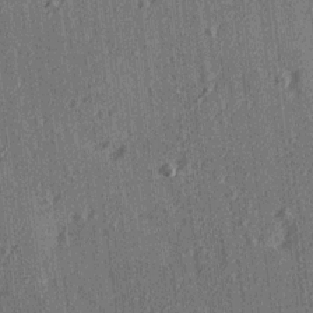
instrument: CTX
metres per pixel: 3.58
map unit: Ave
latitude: 15.2348
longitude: -105.1970
